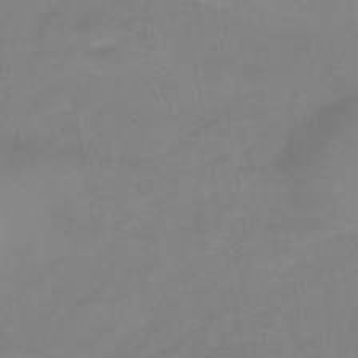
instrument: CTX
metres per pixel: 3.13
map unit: HNb
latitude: -45.9367
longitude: -42.9325
